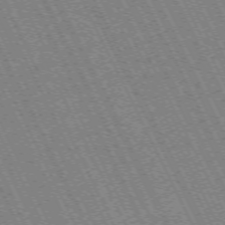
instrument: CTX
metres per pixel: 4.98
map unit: Hpe
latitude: -71.2187
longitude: 10.2173
